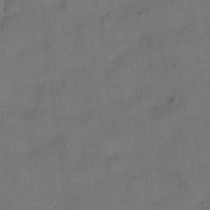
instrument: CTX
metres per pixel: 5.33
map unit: eHh
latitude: 13.1781
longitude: -65.8961
